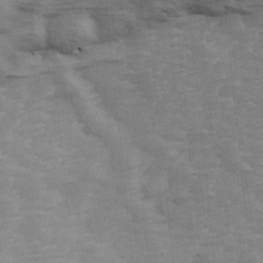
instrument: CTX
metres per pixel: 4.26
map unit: Ave
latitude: 14.1200
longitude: -105.0837
